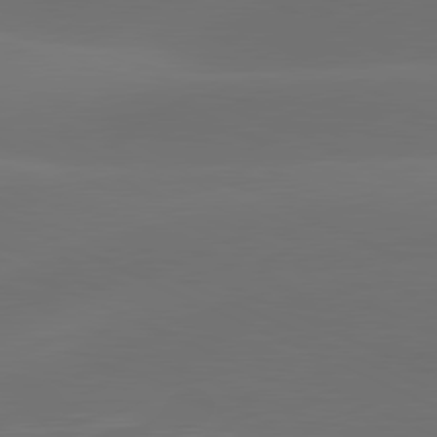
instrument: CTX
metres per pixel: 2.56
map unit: lApd
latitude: 81.2348
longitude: 128.1606
